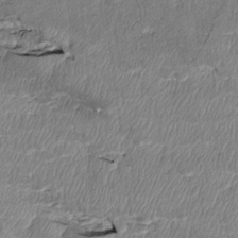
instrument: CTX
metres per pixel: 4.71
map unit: Htu
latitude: 4.2522
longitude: 152.1605
